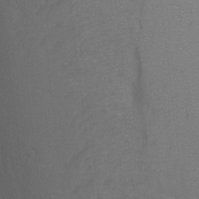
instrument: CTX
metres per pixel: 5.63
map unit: Ht
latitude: 1.0647
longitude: -35.6316
